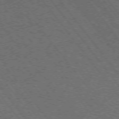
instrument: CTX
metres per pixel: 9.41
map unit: Ap
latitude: -75.8990
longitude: -62.7813
